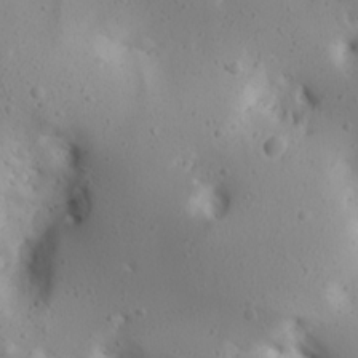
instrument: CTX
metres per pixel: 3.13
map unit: lAa
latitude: 17.8205
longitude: -138.9136
